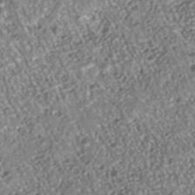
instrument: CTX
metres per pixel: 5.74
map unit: Nhu
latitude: -38.7841
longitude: -80.8191
